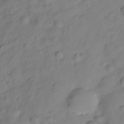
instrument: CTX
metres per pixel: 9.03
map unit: Hve
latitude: -28.5574
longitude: 93.3510
